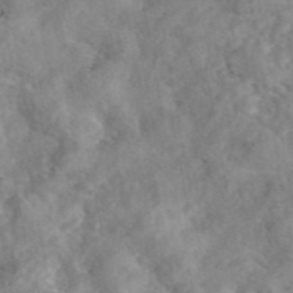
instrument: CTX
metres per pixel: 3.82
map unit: eAb
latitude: 45.8961
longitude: 127.7855
